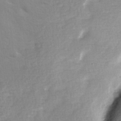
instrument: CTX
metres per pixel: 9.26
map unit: Ave
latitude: 0.7813
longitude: -112.4412
